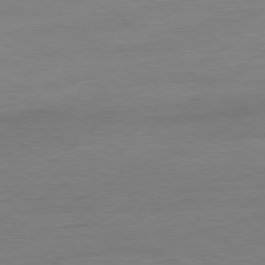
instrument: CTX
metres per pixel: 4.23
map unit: Ap
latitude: -81.0109
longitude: -76.7624
